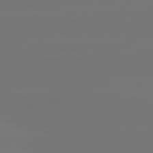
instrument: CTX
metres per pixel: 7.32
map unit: lApd
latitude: 81.3859
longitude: -148.0255
